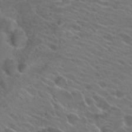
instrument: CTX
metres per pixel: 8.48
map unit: Hto
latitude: 24.4412
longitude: -38.1767
